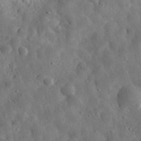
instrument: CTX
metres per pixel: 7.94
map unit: eHh
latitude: 32.8569
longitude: -77.4615
